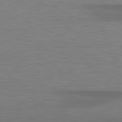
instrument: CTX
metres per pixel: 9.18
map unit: lApd
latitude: 79.2726
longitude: -91.0647
